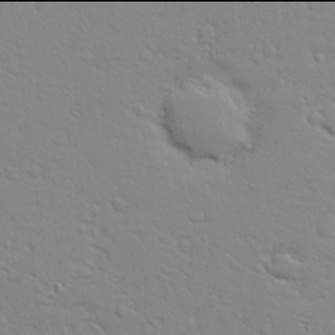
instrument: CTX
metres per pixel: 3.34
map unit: Ave
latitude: 13.9906
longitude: -139.3293
